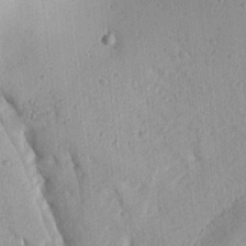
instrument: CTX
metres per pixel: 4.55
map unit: Ave
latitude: 23.1592
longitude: -133.9339
